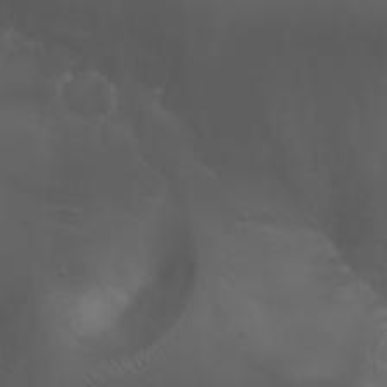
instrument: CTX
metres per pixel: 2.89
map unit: Nhu
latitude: 22.7624
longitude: -64.1767
